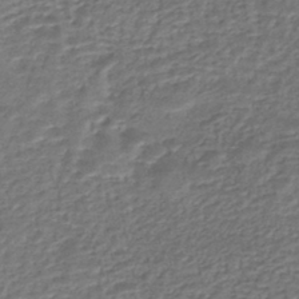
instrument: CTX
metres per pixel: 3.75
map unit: eHh
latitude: -43.6721
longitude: 121.5588
